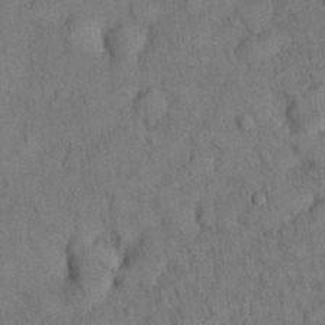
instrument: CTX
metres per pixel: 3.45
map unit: Nhu
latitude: 28.5357
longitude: -72.1578
